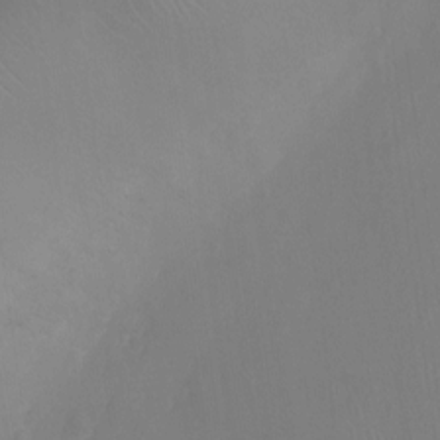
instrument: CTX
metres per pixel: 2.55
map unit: Ht
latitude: -7.1053
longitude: -19.5182
